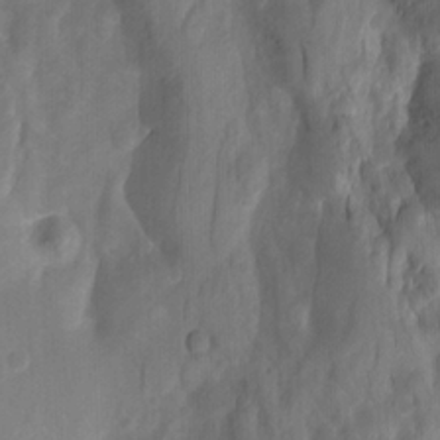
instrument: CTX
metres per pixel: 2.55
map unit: Ht
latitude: -4.1794
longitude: -62.6491
